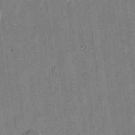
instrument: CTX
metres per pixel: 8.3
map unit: eHh
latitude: 12.9892
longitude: -68.5546
